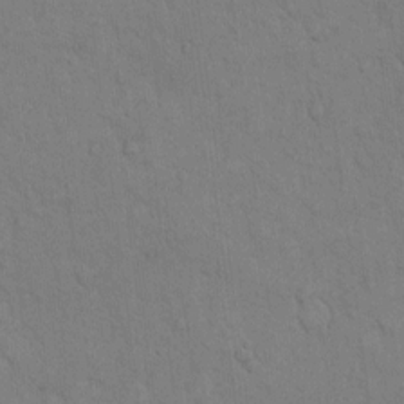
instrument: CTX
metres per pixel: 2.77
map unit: Hto
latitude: 9.2348
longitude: -61.2159
